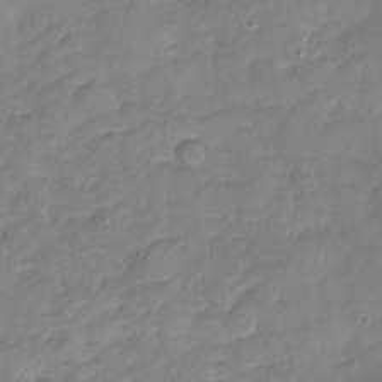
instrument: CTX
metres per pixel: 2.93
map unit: Nhu
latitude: -18.5763
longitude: -57.2725
